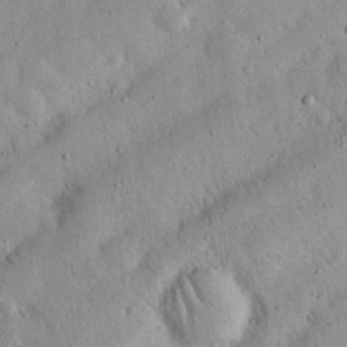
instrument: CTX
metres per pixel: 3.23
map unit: Nhu
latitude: 17.5182
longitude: -74.8758
